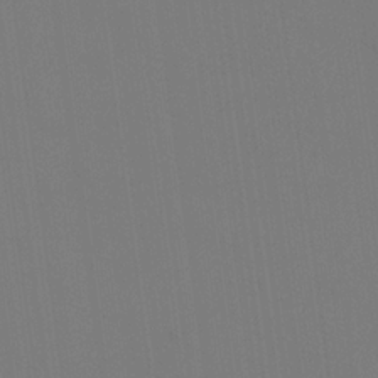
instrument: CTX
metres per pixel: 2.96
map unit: eHh
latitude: 22.2711
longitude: -62.9514
